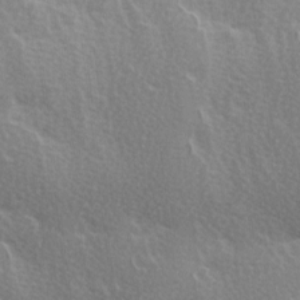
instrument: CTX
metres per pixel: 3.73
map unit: Ave
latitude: 0.2711
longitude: -114.8568
